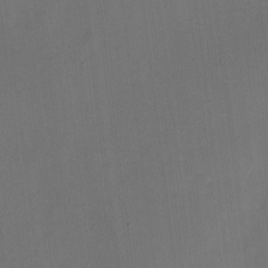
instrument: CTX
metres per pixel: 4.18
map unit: eHh
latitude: 5.4993
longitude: -68.5357
